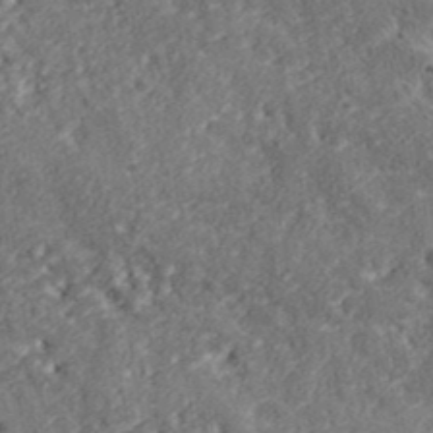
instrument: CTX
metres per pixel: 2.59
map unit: lHvf
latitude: 40.4034
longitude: -87.8583
